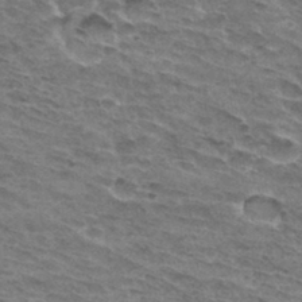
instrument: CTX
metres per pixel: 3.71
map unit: Hto
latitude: 32.8191
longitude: -45.1592
